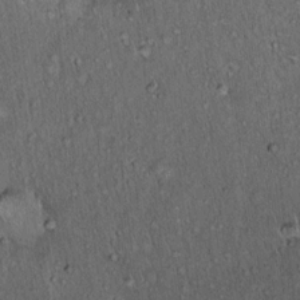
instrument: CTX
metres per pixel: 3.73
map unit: Hto
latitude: 15.6883
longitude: -59.0270
